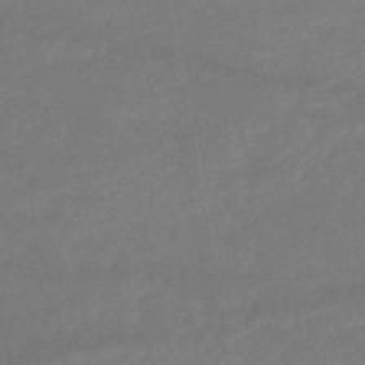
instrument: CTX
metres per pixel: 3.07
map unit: HNb
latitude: -51.1809
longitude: -39.3104
